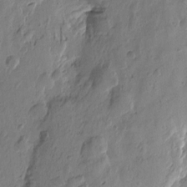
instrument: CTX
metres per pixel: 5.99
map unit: Htu
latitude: -3.2753
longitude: -177.2915
